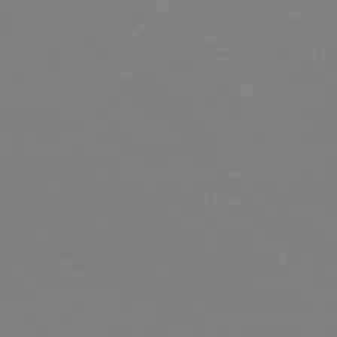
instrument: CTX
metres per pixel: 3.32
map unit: Ap
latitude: -77.2376
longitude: -69.7828
